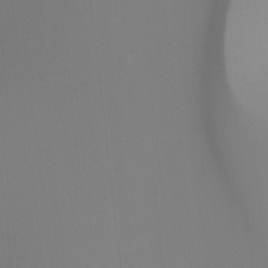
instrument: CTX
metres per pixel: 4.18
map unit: Hto
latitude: -8.8597
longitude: -46.3090
